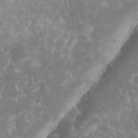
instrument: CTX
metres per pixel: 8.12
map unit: eHh
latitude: 34.9513
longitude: -62.5168
